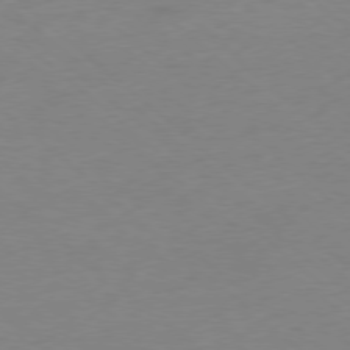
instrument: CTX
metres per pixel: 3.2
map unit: Ap
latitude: -78.6707
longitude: -57.3292
